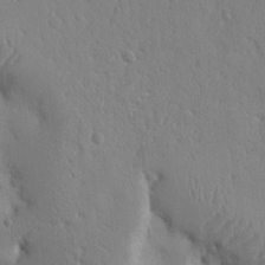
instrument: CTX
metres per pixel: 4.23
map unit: Nhu
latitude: 14.9514
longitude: -78.3656
